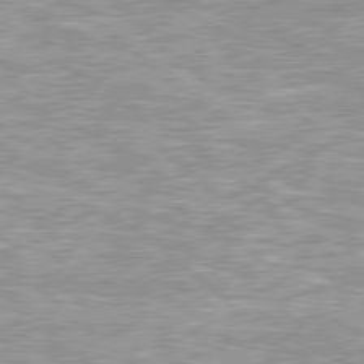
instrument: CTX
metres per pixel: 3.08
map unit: Hpe
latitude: 78.6680
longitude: -157.2725
